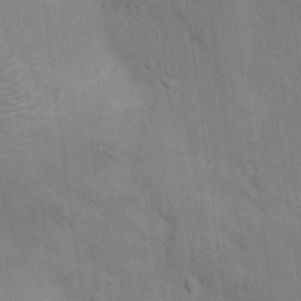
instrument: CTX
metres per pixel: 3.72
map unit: Nhu
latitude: 14.4412
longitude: -30.6302
